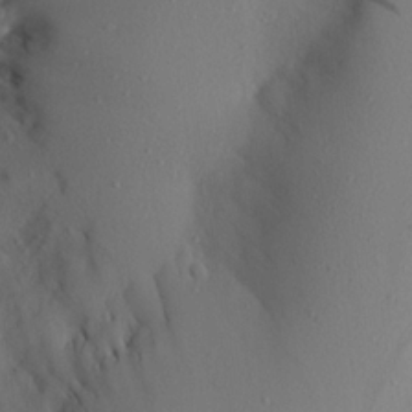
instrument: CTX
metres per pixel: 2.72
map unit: Aa
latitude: 21.0081
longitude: -145.5560
